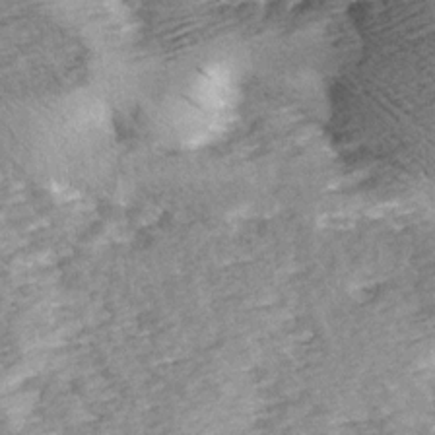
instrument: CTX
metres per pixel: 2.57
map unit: Ave
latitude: 14.8191
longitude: -104.1956
